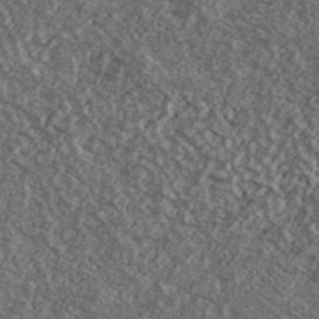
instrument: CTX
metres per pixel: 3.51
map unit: Ave
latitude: 40.2711
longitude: -108.0633
